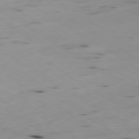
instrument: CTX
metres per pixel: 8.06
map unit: Ap
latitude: -79.8611
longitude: -100.7624
